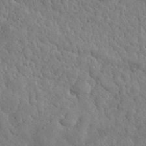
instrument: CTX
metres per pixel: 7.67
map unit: lHvf
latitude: 35.2914
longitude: -87.1214
